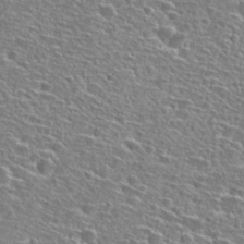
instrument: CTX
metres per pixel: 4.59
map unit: Hto
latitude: 26.9892
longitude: -47.1970
